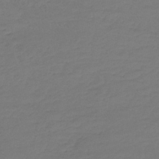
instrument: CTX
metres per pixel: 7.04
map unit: lHb
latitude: -39.8045
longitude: 68.0094
